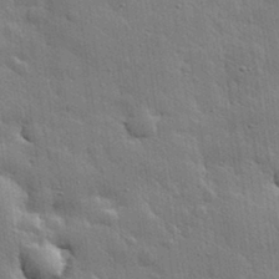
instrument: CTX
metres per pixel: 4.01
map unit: eHh
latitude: 30.8191
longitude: -78.6491
